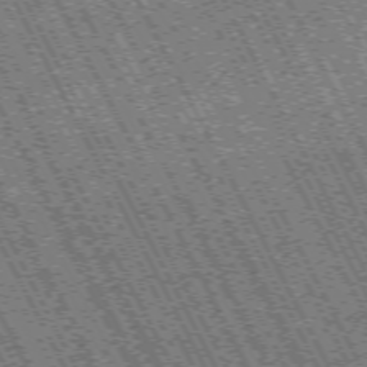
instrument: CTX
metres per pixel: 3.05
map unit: Hpe
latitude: -72.1039
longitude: 13.3888
